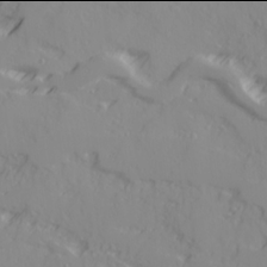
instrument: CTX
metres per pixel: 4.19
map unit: Ave
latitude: 17.9906
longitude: -129.2159
